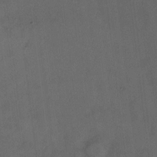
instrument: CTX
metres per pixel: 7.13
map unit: Ht
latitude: 5.0080
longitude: -37.0081
